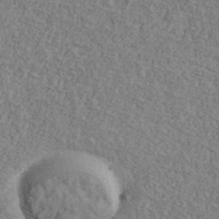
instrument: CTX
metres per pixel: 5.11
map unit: Ave
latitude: 40.8380
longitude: -110.9325
